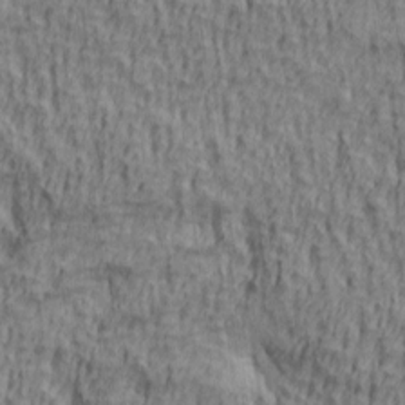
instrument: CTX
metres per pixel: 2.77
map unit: lAa
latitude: 4.8191
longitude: -114.7435
